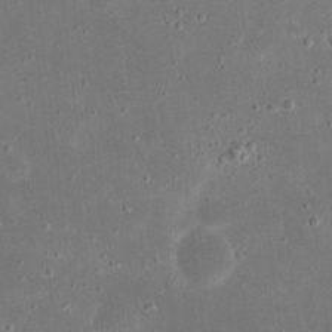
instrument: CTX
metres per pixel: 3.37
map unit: eHh
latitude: 21.0270
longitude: -67.5560
